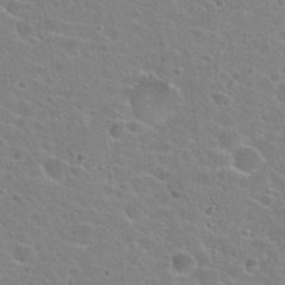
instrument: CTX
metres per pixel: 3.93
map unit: Hto
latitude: 24.5167
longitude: -44.7813
